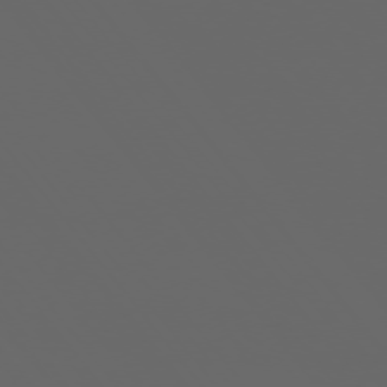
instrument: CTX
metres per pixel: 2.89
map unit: Ap
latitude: -76.1795
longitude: -75.0458
